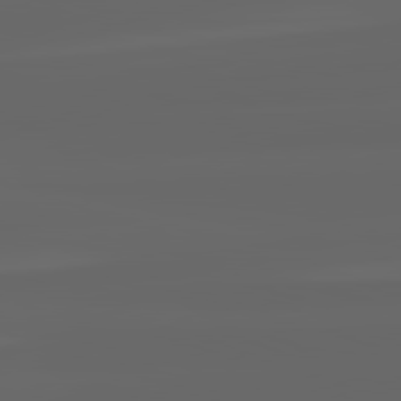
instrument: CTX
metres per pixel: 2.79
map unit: lApd
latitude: 82.3089
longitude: -170.6301
